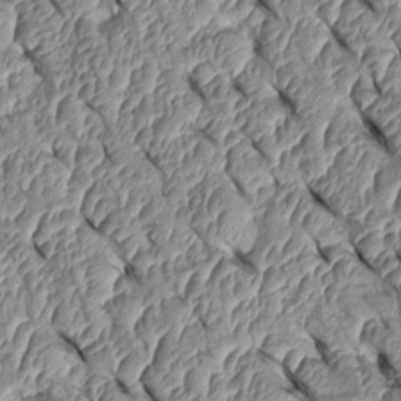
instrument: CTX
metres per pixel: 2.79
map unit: Htu
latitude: 1.6505
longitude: 148.1417
